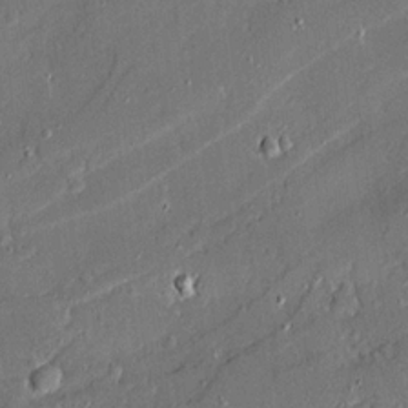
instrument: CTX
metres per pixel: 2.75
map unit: Ave
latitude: 19.6694
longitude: -128.1578
